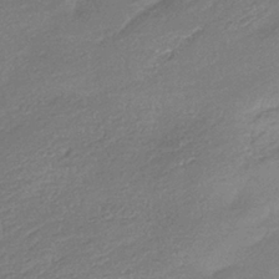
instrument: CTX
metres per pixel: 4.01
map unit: eHb
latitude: -37.3698
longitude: 81.1809
